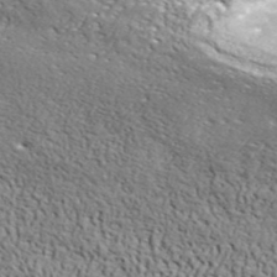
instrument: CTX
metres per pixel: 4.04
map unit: ANa
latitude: 42.5924
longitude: -87.1781
